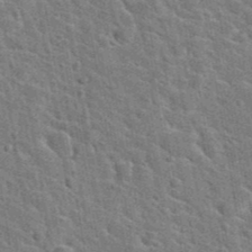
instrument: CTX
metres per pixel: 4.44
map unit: Hto
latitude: 23.7450
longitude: -48.6868
